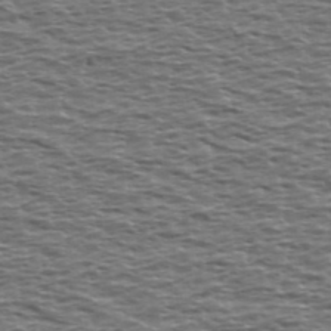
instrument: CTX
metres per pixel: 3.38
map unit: Ave
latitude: 39.2915
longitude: -112.8569
